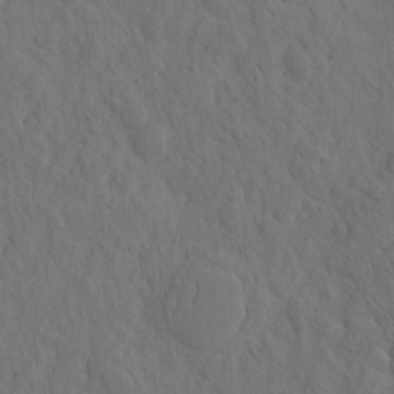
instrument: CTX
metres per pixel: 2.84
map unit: eHh
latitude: -2.2739
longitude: 17.9178
